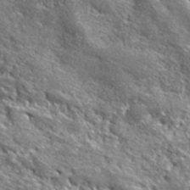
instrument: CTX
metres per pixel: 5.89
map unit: lHvf
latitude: 40.6868
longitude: -87.0647
